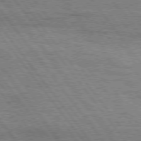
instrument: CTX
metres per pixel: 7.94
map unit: Hpe
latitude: 75.2726
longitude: -152.8380
